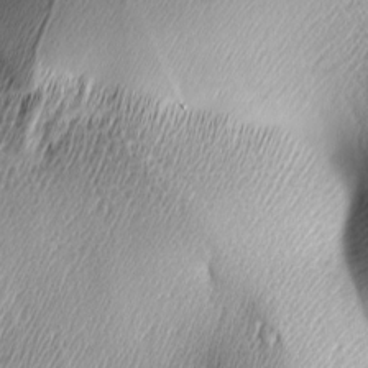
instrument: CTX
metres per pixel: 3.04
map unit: lAa
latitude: -5.0108
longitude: -122.3845
